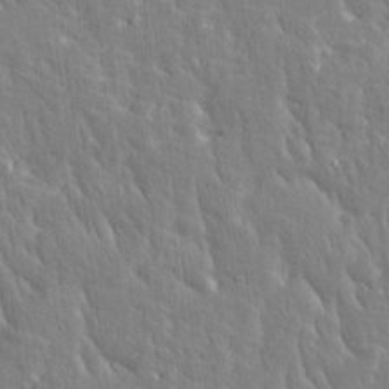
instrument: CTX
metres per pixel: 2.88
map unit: Htu
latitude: -3.8989
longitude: 174.4251
